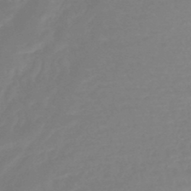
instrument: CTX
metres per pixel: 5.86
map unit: eHb
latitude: -45.8045
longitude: 84.2739
